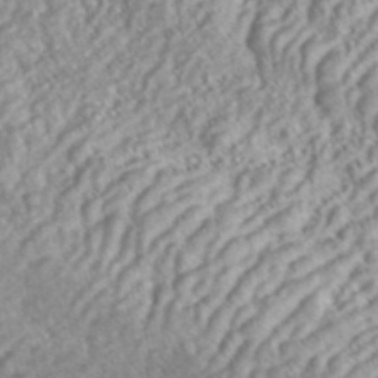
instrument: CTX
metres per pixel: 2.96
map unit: ANa
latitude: 42.8569
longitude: 35.5777
